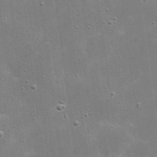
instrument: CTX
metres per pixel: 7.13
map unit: eHh
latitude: 21.0837
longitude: -66.9702
